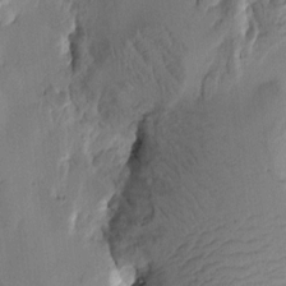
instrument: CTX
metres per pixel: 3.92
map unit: Htu
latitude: -1.5399
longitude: -176.8191
